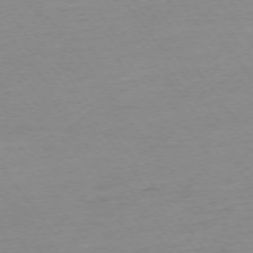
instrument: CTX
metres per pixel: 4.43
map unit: Ap
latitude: -75.2943
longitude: -80.6301
